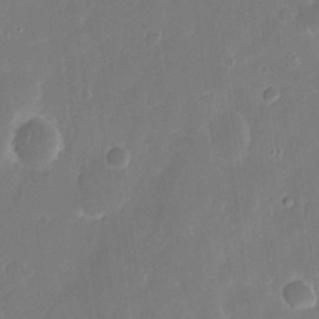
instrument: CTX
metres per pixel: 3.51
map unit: eHh
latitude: 12.0444
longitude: -72.5168
